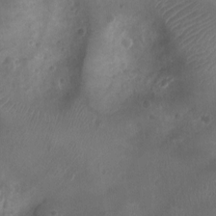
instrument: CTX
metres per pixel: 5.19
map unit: Nhu
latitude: -10.7085
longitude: -21.1970
